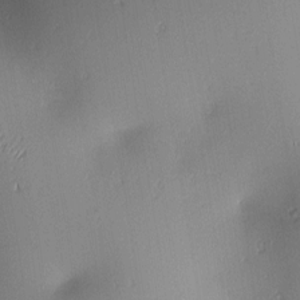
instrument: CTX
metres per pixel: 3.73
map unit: lAa
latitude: 2.3845
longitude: -116.2712
